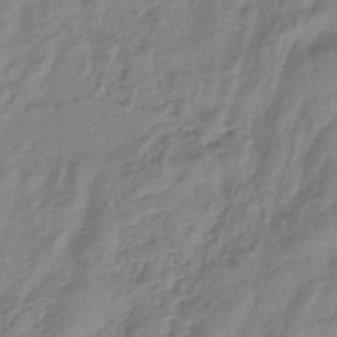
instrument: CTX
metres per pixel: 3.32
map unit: eHb
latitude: -44.2928
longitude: 85.1809
